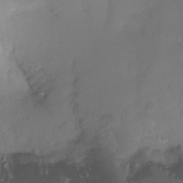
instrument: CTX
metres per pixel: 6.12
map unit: Ht
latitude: -16.1228
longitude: -49.6505
